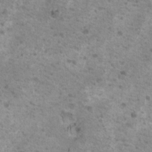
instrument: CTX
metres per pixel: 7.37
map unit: Nhu
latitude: 18.9702
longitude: -31.3482
